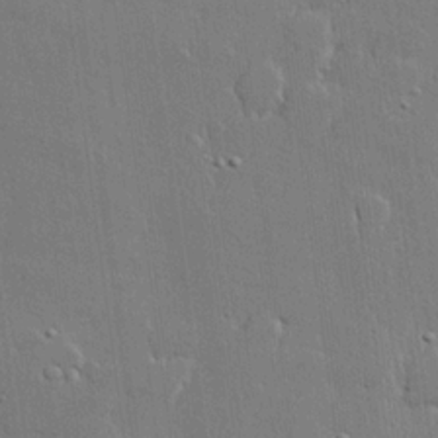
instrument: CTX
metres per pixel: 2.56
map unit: lHvf
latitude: 21.2726
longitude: 146.6518
